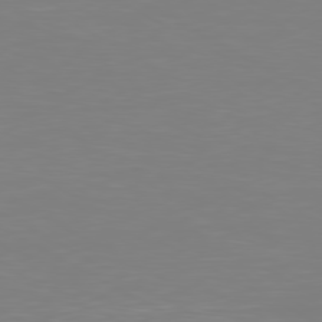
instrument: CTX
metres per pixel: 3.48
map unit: Ap
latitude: -80.3684
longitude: -59.4804
